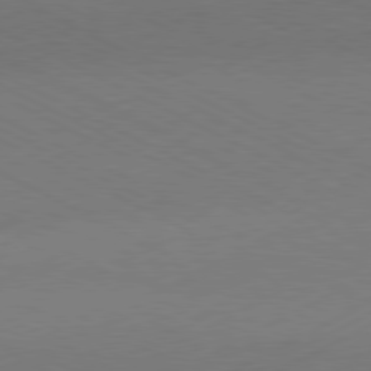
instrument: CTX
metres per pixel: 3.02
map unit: Hpe
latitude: -81.3699
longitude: 12.9542
